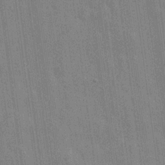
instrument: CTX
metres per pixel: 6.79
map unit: lHvf
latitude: 15.1026
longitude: 178.6707
